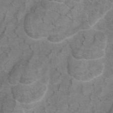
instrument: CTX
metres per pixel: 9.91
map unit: eAb
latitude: 46.6491
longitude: 101.8611
